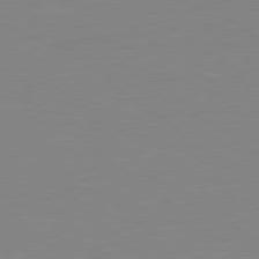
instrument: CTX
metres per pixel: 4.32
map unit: Hpe
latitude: 78.8380
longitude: -124.1011
